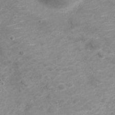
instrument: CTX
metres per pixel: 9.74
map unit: Nve
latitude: -20.2361
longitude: 104.4251
